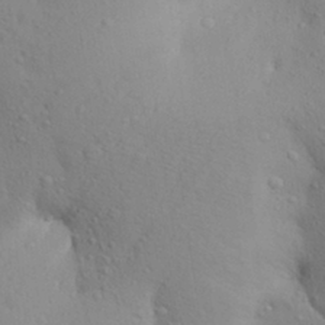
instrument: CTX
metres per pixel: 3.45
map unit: Aa
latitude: 27.2915
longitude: -148.4601
